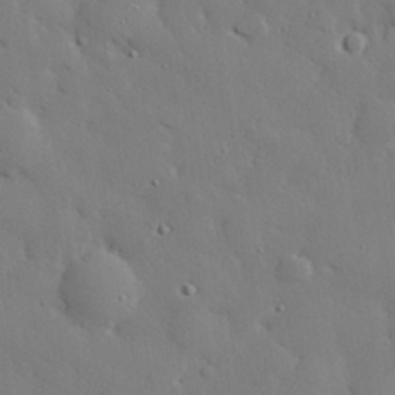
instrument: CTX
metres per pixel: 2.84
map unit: eHh
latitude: 29.2537
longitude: -81.6316
